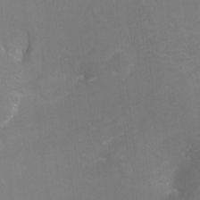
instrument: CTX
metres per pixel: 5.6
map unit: Ht
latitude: -7.9178
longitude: -35.5938
